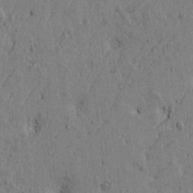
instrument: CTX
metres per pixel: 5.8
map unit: Htu
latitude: -5.8233
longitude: 179.6910
